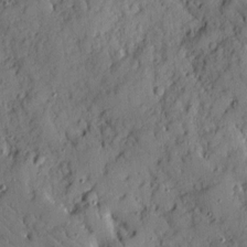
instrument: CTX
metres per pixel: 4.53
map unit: Ave
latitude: 10.1578
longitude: -101.8017
